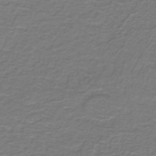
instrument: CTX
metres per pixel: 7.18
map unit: lHb
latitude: -42.7463
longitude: 56.5762
